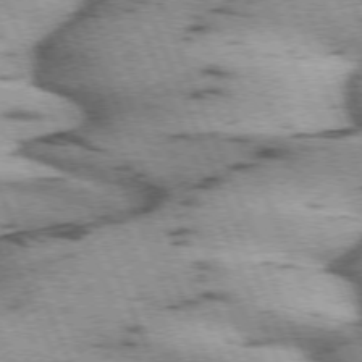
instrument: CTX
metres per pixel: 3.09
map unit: lApd
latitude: 72.1956
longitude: -53.6694
